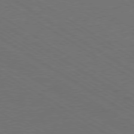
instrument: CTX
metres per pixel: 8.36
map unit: Ap
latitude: -79.7666
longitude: -52.3279
